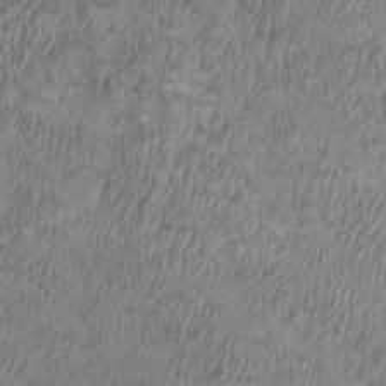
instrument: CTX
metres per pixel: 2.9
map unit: HNhu
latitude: 2.6490
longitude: -2.9324
